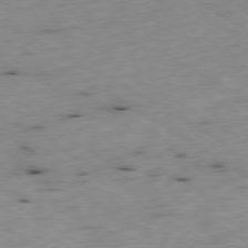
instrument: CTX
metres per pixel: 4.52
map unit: Ap
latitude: -79.1998
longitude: -68.6302
